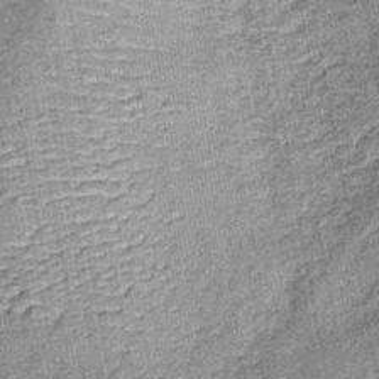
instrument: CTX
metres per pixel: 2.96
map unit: lHb
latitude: -38.2928
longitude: 64.7841
